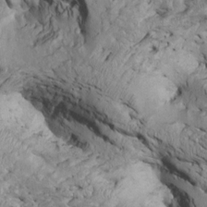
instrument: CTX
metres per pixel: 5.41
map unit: Htu
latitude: -6.5385
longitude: 154.0472
